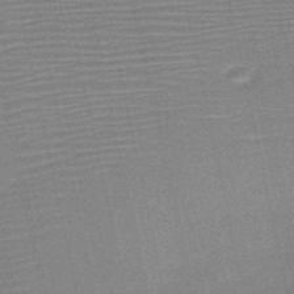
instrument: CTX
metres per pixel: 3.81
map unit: HNb
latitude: -52.0094
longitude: -47.6694
